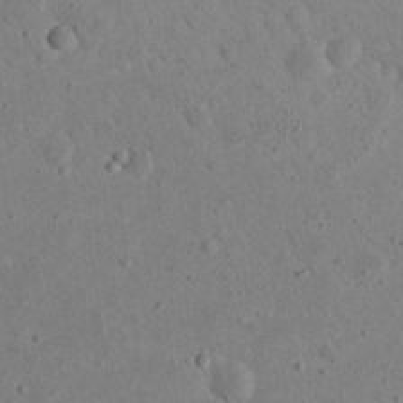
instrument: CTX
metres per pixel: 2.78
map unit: eHh
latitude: 23.6505
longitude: -68.2145
